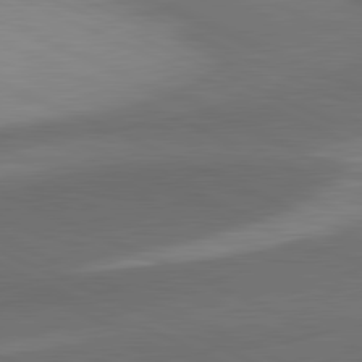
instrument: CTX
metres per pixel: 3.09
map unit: lApd
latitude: 81.5560
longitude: 139.0298
